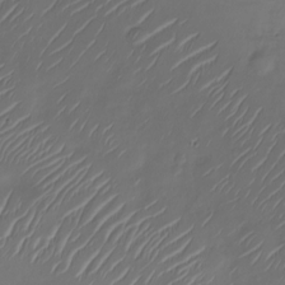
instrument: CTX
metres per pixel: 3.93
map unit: Nve
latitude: -20.4440
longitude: 105.0297
